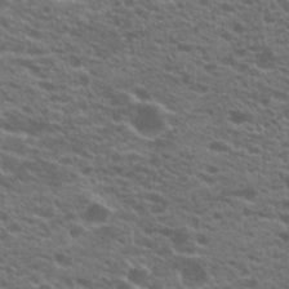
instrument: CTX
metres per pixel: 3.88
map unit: Hto
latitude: 21.3671
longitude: -38.8758
